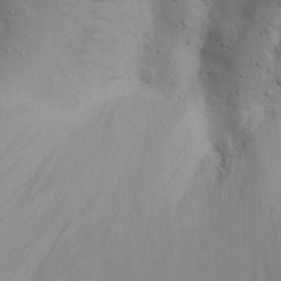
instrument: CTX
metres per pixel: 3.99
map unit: Nhu
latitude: 20.5546
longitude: -73.7639
